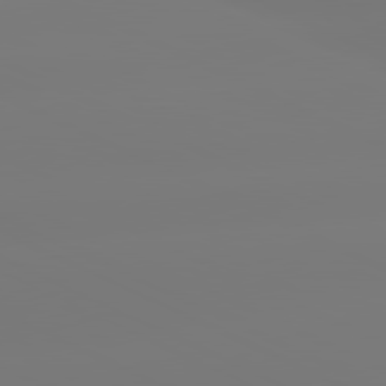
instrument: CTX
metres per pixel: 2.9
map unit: lApd
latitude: 81.1403
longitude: -148.8191
